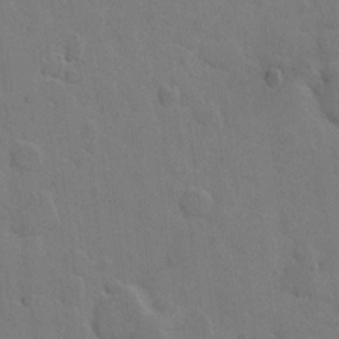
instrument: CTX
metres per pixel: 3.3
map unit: Hto
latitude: 6.3467
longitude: -62.7813
